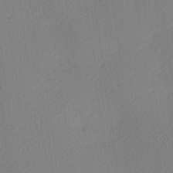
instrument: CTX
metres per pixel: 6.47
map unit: Ave
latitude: 3.3859
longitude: -114.9135
